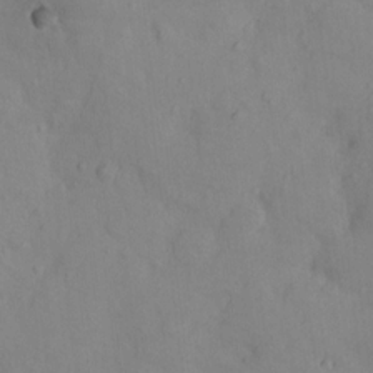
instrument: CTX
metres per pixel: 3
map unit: Nhu
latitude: 12.1389
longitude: -29.2159
